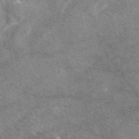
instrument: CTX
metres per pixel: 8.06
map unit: eAb
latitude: 47.5938
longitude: 122.9542
